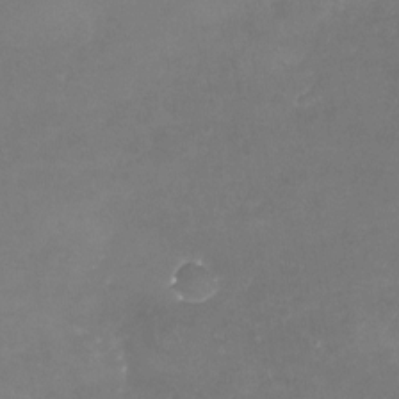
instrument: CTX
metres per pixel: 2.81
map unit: Nhu
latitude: -22.7463
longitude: -57.7638
